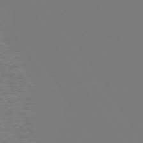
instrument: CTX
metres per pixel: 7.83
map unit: Hpe
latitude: 73.5183
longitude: -128.6112
